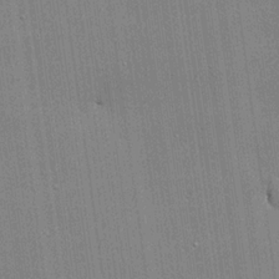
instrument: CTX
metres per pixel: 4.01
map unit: lHvf
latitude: 20.1578
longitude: 143.1998
